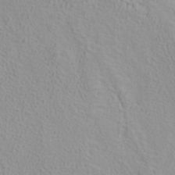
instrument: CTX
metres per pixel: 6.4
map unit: ANa
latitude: 36.9325
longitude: 14.1606
